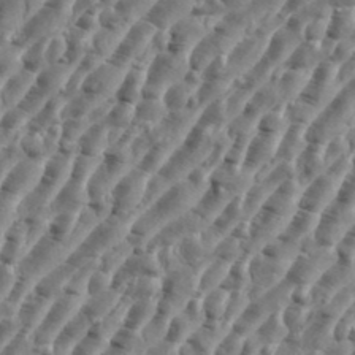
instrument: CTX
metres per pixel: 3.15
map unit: eHh
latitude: 36.0444
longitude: -135.5560
